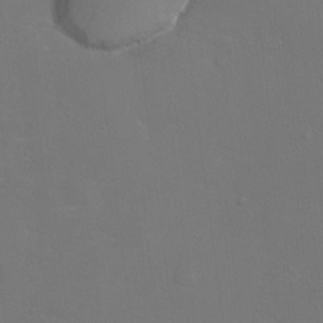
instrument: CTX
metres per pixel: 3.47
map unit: Ht
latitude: 0.2900
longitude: -35.7071
